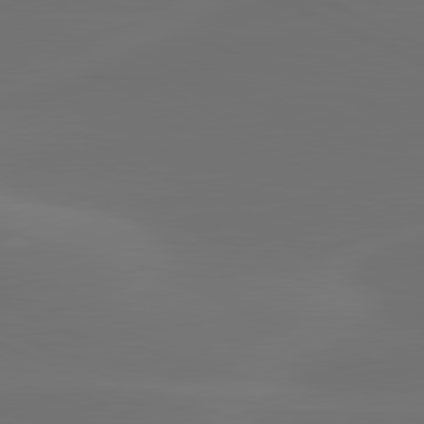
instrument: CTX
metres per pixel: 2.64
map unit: lApd
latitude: 80.5924
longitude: -82.5356
